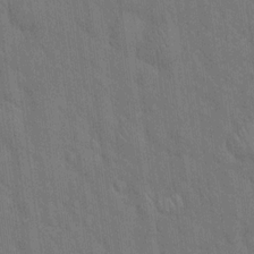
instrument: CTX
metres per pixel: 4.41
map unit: Hto
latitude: 15.9339
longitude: -57.9717
